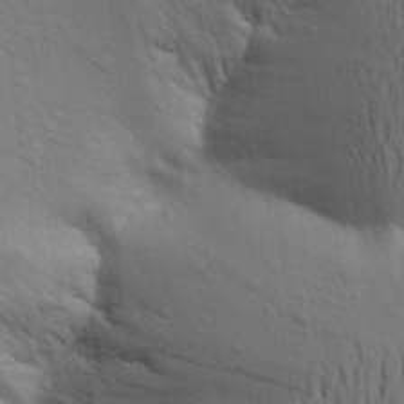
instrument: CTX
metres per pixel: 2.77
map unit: Aa
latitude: 21.2915
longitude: -148.4034
